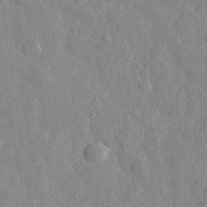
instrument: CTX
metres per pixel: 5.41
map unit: eHh
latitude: 31.6883
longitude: -72.3468
